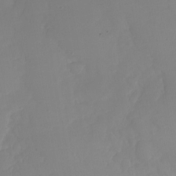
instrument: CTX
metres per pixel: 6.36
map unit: Nhu
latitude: -29.5021
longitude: -63.8206
